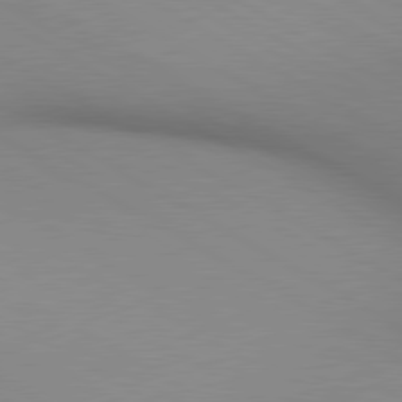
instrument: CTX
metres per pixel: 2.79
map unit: lApd
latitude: 80.2333
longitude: 135.8044
